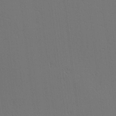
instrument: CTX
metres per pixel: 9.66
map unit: Hve
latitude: 3.6127
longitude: -125.2348
